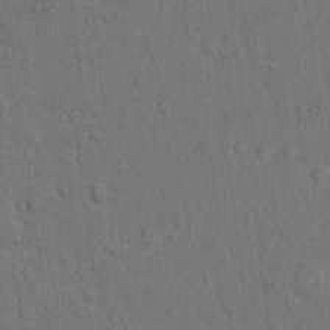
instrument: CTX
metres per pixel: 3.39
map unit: Hto
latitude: 10.2145
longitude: -61.1214
